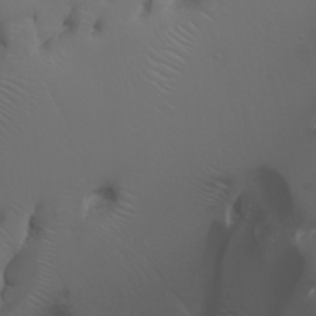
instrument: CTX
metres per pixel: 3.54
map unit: HNhu
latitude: 6.3656
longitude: 14.1606
